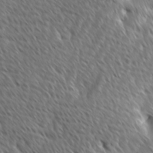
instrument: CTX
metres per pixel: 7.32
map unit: Ave
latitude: 9.0270
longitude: -106.0822
